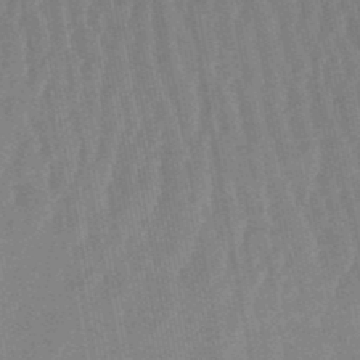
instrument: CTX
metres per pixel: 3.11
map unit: lHb
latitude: -48.4062
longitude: 71.5210
